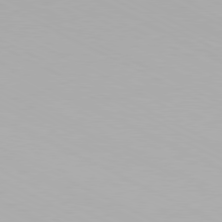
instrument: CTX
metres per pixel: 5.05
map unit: Hpe
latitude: -81.4266
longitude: 18.2928
